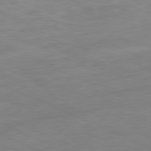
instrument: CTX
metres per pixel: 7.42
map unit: Ap
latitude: -81.5021
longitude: -76.2333
